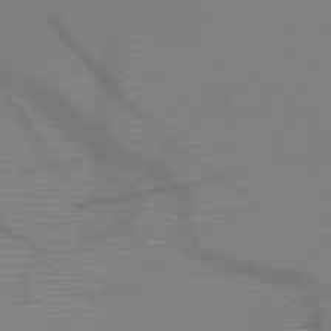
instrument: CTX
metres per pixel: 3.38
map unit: HNb
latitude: -50.9542
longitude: -46.3279
